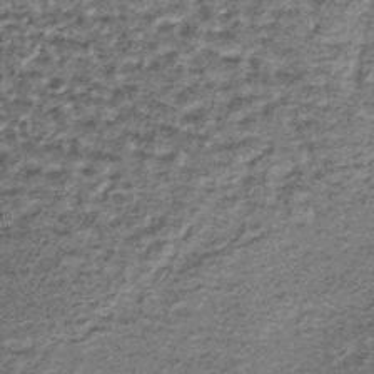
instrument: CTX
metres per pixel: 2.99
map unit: lHb
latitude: -37.5777
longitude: 64.9542
